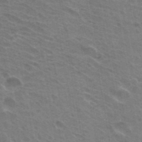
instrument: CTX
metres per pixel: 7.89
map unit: Hto
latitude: 32.5168
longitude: -41.1781
